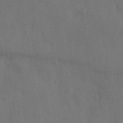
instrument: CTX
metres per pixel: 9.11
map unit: Ave
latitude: -8.0472
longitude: -120.3279
